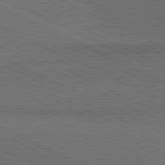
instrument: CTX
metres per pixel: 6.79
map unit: lApd
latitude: 81.2915
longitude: 148.8219
